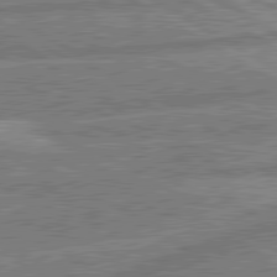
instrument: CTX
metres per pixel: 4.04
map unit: lApd
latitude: 80.6490
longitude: -170.3089
